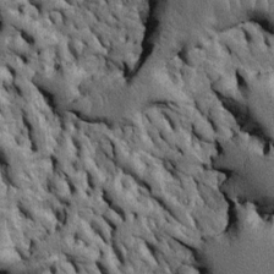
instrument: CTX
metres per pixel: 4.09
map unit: Htu
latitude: -4.7463
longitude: 156.9353
